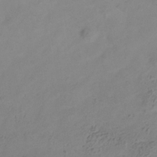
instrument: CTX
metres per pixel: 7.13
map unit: Hve
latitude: -34.4062
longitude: 88.5385
